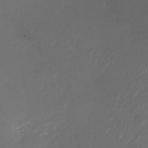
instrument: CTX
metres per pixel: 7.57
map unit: Nhu
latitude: -27.2753
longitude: -72.6302
